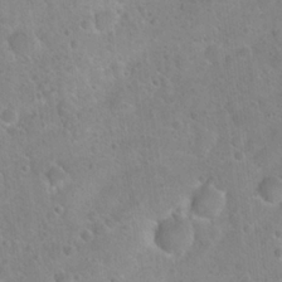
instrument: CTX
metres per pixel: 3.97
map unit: Hto
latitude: 22.1011
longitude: -50.8569
